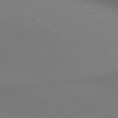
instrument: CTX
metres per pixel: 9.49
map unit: lApd
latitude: 80.2333
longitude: 125.9745
